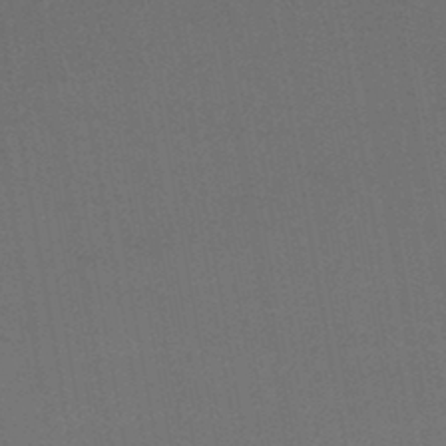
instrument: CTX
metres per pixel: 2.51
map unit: lHb
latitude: -43.6721
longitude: 67.3887
